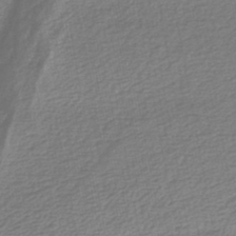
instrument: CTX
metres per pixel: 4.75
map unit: lHb
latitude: -45.4265
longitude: 61.0675
